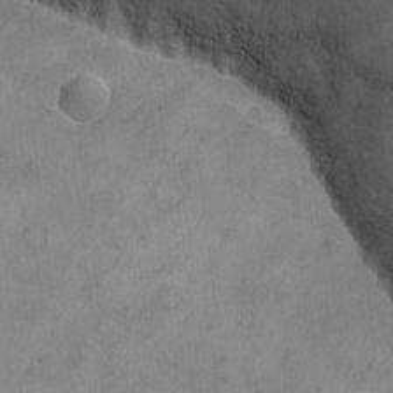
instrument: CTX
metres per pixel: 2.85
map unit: eHh
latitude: -9.7666
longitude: -67.1970
